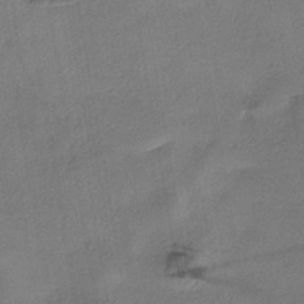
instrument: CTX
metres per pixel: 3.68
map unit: eHh
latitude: -41.1242
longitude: 119.6911
